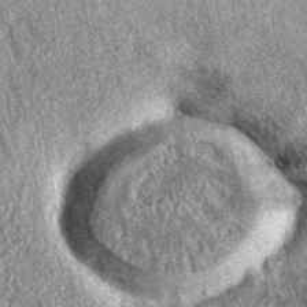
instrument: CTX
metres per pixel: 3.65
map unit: eAb
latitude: 38.1767
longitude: 108.3306
